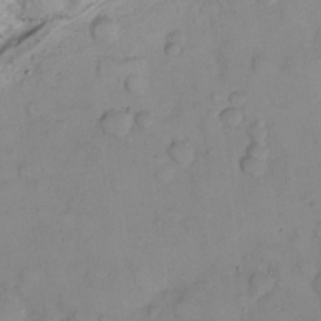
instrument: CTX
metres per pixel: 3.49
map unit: Nhu
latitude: 23.9717
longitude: -62.8002
